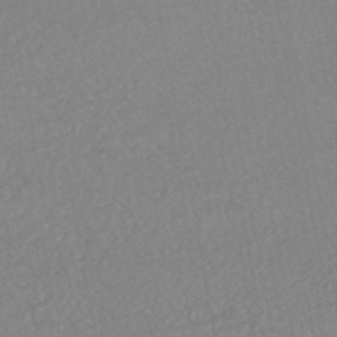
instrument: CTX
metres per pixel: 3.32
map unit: HNhu
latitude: -45.6911
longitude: 107.4077
